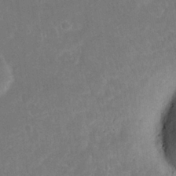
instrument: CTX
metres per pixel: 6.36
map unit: eHh
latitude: 20.2145
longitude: -69.0459
